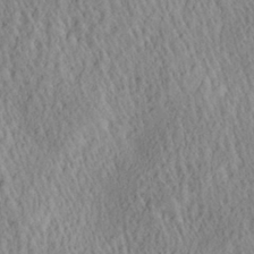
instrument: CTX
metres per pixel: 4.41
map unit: Aa
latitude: 29.4993
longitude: -137.4238
